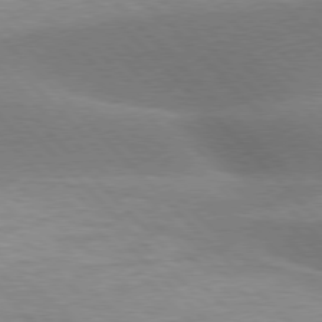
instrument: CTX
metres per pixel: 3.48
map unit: lApd
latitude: 77.1403
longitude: -50.6868
